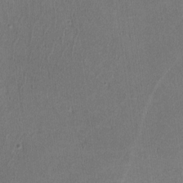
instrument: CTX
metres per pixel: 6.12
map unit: lHvf
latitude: -12.8975
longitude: -100.7246
